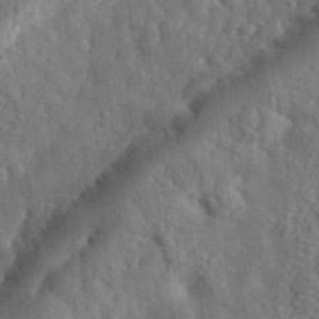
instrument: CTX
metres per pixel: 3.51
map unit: eHh
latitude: 36.2145
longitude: -80.3278
